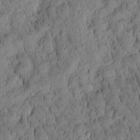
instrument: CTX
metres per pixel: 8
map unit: Htu
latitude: -2.9352
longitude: 171.8234
